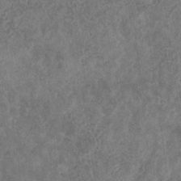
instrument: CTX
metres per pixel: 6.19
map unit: eHb
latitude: -31.1053
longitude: 72.1039
